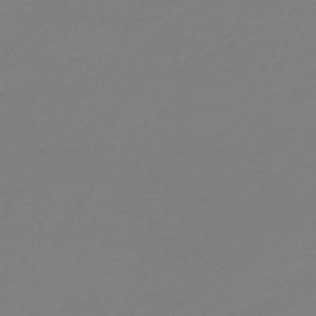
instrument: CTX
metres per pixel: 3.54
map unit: lHb
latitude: -45.5588
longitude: 59.2753
